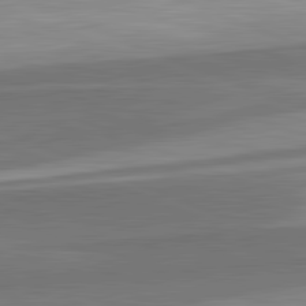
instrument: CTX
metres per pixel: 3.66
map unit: lApd
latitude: 82.4034
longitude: 138.0094
